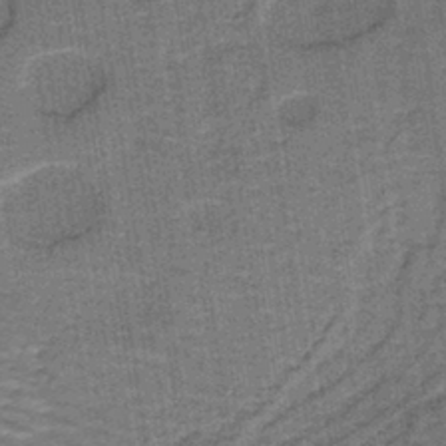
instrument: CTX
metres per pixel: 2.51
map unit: lHb
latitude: -40.5951
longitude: 56.4251
